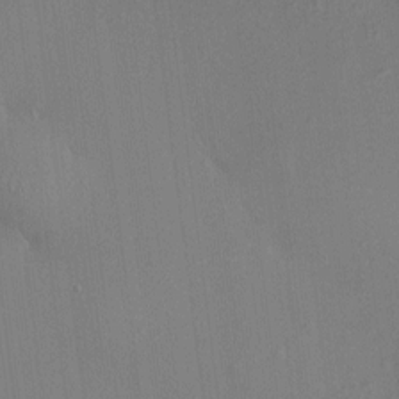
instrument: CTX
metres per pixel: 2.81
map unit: HNhu
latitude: 8.0444
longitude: 15.1620
